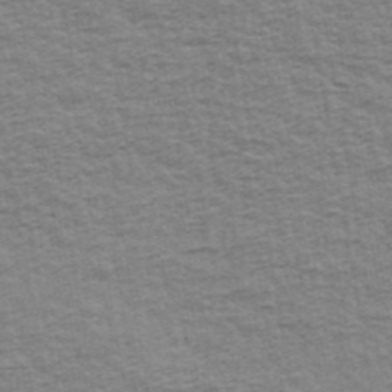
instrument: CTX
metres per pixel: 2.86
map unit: Ave
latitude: 42.6491
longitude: -113.3482
